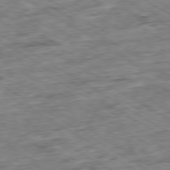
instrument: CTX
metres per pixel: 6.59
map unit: Ap
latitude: -80.0283
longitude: -86.4412
